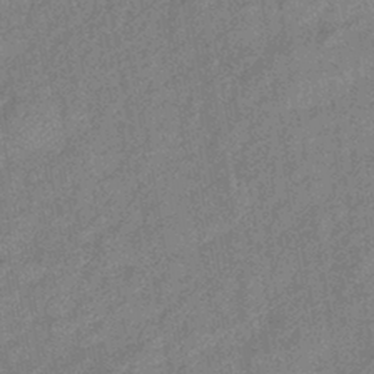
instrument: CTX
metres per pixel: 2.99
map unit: eHb
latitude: -42.2361
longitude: 82.1417
